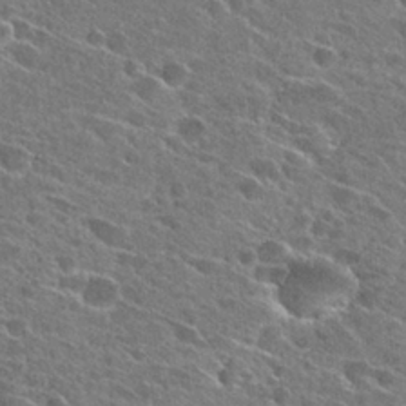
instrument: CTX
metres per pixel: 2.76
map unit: Hto
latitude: 27.6316
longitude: -42.9514
